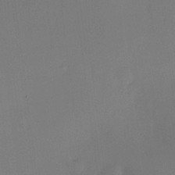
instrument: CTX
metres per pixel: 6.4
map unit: HNhu
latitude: 10.0633
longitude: 16.3118
